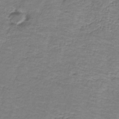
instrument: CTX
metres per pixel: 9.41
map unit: eAb
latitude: -36.3873
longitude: 52.7463
